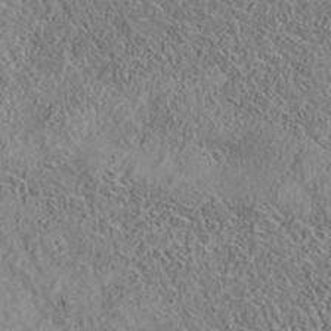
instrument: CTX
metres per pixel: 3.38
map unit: eAb
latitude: 35.7260
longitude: 107.6344
